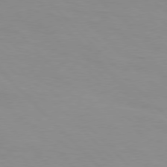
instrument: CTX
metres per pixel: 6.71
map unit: Hpe
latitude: 77.2726
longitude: -160.2333
